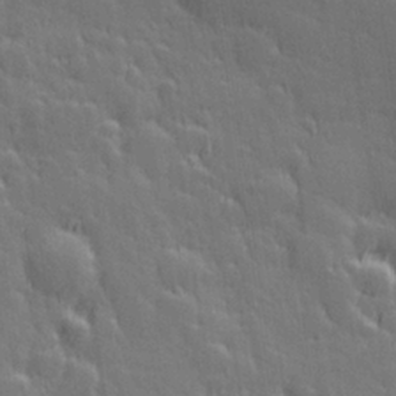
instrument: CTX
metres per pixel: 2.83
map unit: Hve
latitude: 26.9325
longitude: 144.9353
